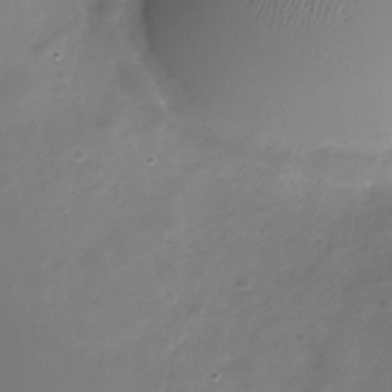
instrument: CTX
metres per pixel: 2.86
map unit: Nhe
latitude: -32.9731
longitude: -88.1578
